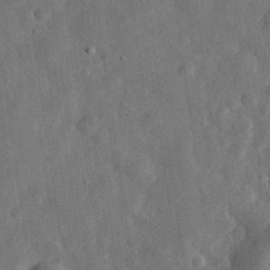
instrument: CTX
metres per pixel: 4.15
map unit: eHh
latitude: 31.8206
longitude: -75.4049
